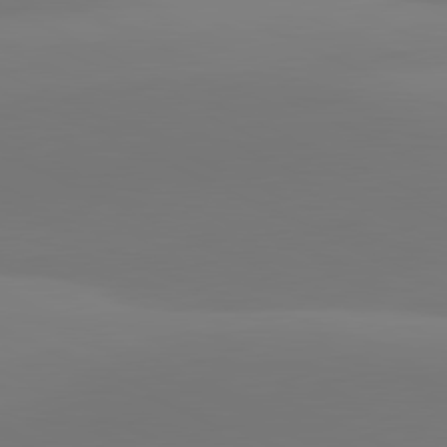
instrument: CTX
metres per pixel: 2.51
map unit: lApd
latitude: 81.4804
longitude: 128.8786
